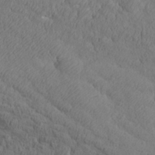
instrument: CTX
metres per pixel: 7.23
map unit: Aa
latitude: 26.9892
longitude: -143.1025
